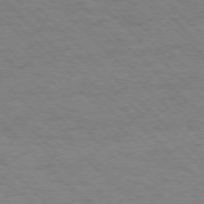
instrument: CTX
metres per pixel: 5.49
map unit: Ap
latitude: -75.5966
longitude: -80.0822
